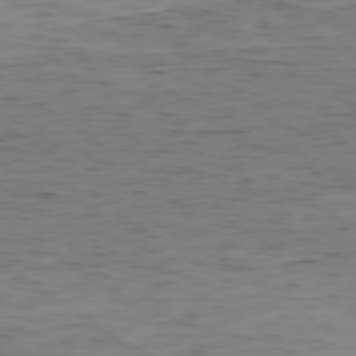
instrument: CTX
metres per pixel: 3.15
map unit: Ap
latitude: -79.6344
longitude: -72.4412
